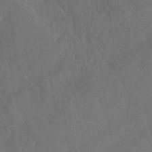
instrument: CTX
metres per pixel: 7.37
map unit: eHh
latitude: -39.4455
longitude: -27.0648
